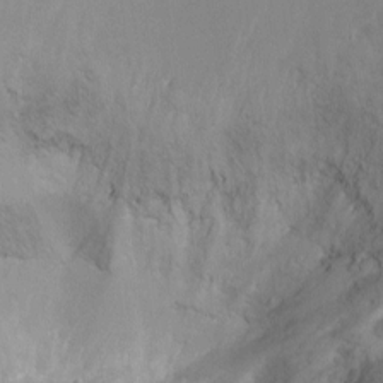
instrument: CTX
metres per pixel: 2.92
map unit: Ht
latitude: -9.8611
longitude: -28.4601
